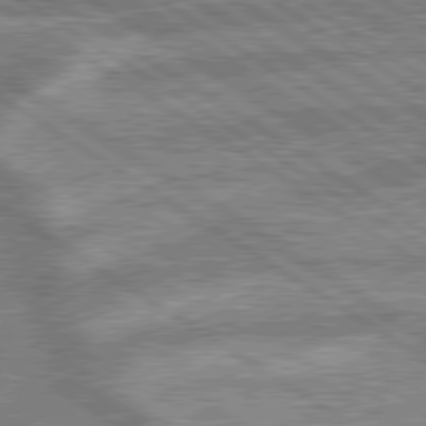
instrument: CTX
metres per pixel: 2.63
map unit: lApd
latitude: 79.5560
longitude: -170.4979
